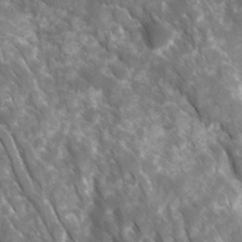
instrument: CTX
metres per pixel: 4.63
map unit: Ave
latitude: 16.8002
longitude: -131.3104
